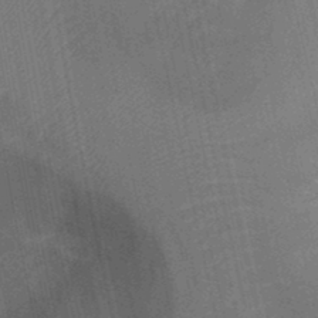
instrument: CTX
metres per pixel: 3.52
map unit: Ht
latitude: -11.0864
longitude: -22.6679
